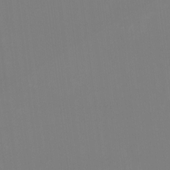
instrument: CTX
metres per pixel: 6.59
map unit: HNhu
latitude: -1.5777
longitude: -5.5182
